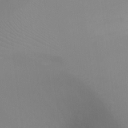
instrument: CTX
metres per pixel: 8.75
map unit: Ht
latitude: -6.6140
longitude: -28.8569
